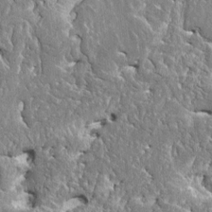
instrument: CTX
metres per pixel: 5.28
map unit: HNhu
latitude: 2.7057
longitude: 7.9745
